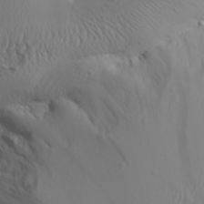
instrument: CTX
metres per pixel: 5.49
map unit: Aa
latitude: 30.3279
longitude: -133.3482
